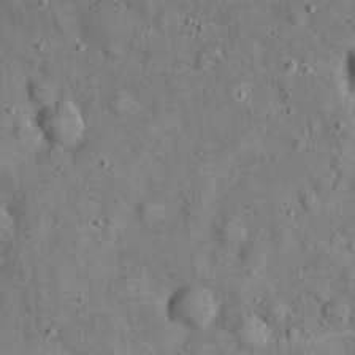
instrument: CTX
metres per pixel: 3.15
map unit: eHh
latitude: 19.9150
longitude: -61.1592
